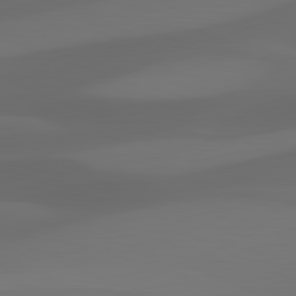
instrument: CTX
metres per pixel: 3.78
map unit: lApd
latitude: 81.2348
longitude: 123.4077
